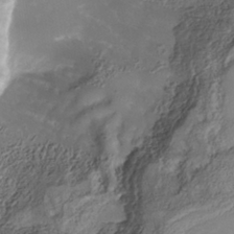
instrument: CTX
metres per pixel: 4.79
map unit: Nhe
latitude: -37.6532
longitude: -118.7246
